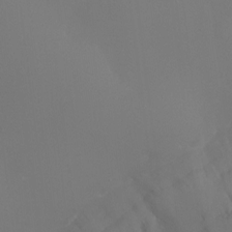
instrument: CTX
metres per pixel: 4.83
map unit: Ht
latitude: -9.4643
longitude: -32.1200
